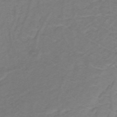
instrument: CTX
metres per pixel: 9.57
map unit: lHb
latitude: -30.8408
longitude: 65.0298
